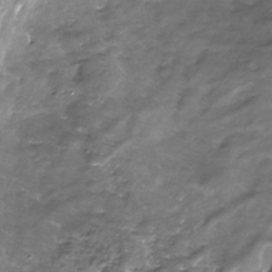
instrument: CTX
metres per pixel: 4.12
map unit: Nhe
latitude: -32.7464
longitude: -93.0269
